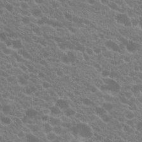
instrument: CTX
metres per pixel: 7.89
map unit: Hto
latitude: 20.2712
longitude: -35.4426
